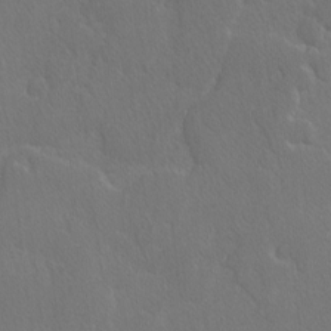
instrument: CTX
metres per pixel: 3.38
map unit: lAvf
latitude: -4.5196
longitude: -108.4601
